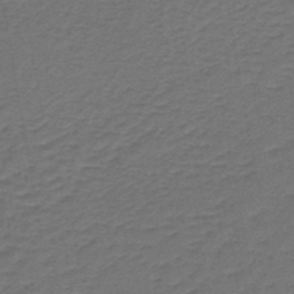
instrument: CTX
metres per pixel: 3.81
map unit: lHb
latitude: -43.2942
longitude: 62.3873
